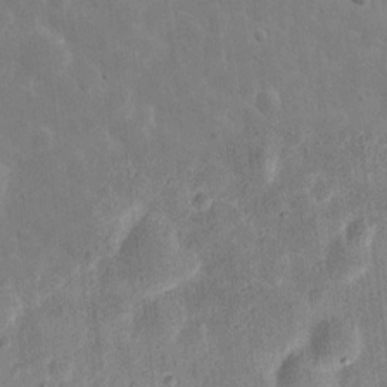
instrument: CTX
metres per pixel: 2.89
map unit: eHh
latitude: 7.9906
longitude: -71.3670
